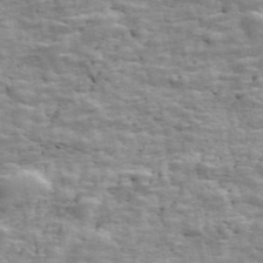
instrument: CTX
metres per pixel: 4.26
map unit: ANa
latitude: 48.1767
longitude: -82.0444
